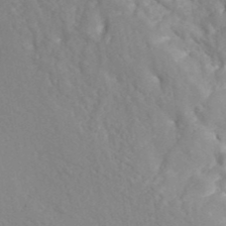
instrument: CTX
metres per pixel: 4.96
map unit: ANa
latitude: 40.8191
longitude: 54.2173
